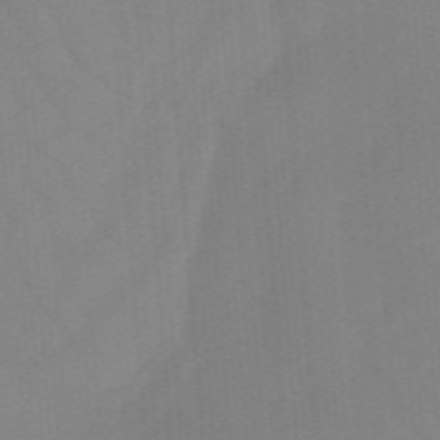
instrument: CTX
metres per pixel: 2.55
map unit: lHb
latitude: -48.1984
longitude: 83.3510
